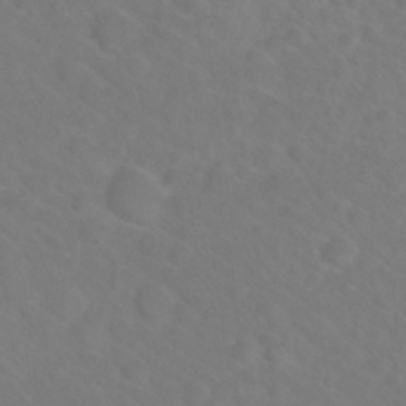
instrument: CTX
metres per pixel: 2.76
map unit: Nhu
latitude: 26.8380
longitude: -55.1214
